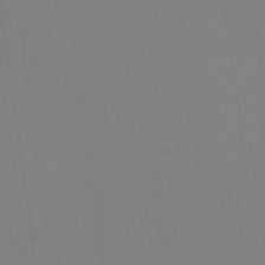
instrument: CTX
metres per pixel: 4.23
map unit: Hve
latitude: 25.8583
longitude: -91.2537
